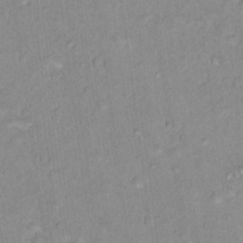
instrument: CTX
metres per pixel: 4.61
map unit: Nhu
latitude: 16.4979
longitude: -32.2145
